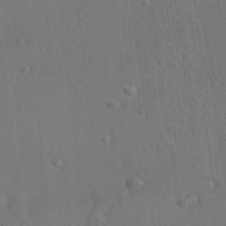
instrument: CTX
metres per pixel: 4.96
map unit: lAvf
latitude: -8.6707
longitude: -120.7624
